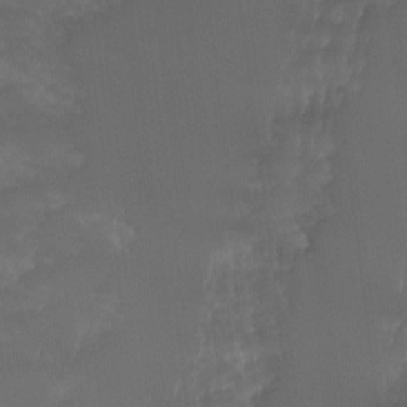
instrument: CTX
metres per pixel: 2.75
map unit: Hto
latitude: -7.6344
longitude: -50.5734
